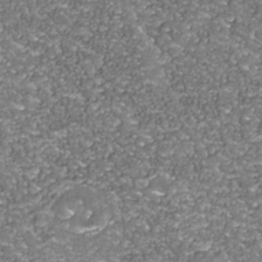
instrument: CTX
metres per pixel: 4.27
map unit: Nhu
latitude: -38.5574
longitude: -82.5167
